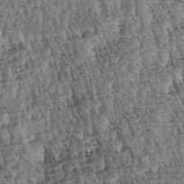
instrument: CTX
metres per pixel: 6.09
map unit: lAa
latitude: -4.2361
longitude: -122.3467
